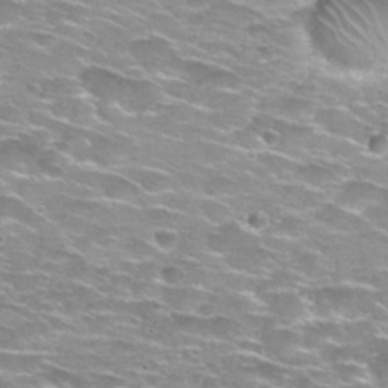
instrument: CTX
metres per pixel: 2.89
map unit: Hto
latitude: 29.1025
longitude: -47.8206
